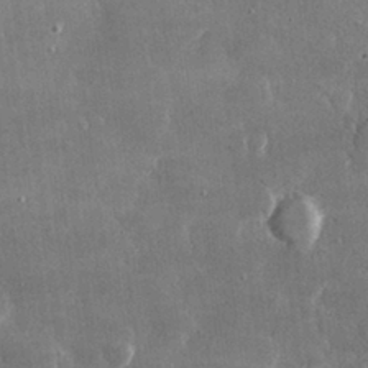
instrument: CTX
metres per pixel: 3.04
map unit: lHvf
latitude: 30.4979
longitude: -92.9702
